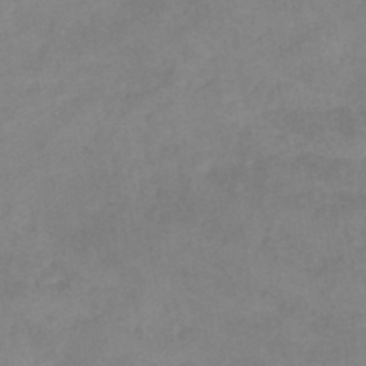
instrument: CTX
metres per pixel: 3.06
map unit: eHb
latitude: -45.8422
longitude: 85.2753
